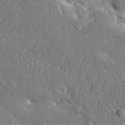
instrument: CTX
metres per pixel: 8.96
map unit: Aa
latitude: 31.6505
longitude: -133.1781
